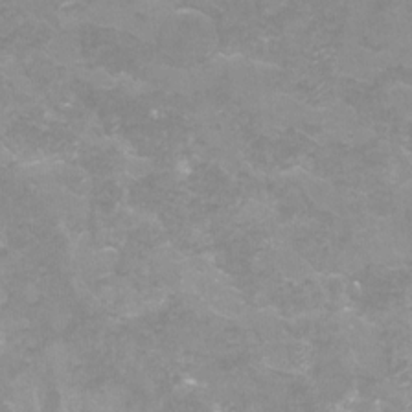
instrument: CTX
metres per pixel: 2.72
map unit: Nhu
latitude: -12.8030
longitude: -58.0822
